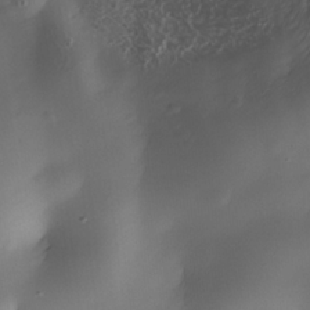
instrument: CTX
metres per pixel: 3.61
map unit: Nhe
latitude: -34.4440
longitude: -144.5357
